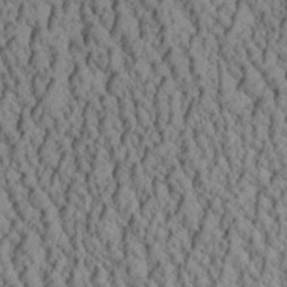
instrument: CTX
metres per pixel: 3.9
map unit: Aa
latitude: 28.5546
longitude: -136.1767
